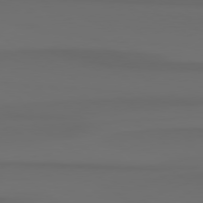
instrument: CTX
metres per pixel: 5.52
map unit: Hpe
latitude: 78.6302
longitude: -134.4979
